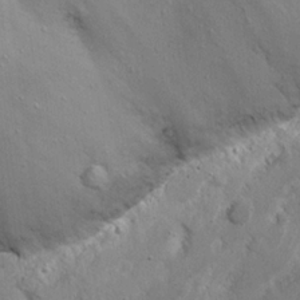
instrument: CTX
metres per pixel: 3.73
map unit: Nhu
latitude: 21.6316
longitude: -71.6883
